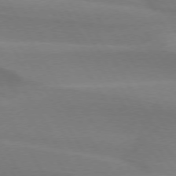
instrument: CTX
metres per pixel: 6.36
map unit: lApd
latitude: 74.5924
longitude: -65.8772
